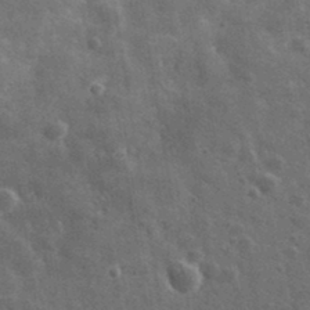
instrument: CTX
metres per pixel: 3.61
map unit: lHvf
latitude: 35.8772
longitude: -90.1389
